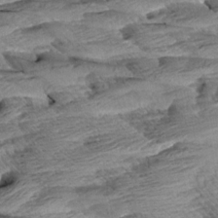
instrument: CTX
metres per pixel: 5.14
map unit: Aa
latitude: 8.5924
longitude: -133.8583
